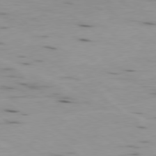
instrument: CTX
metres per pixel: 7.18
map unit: Ap
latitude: -78.9730
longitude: -73.8395
